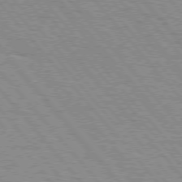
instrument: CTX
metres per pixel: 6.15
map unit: lApd
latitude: 75.5938
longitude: -75.5182
